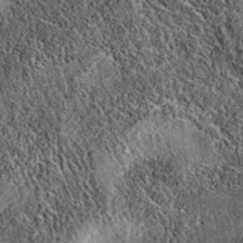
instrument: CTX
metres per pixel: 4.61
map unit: eAb
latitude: 36.1955
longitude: 109.7855
